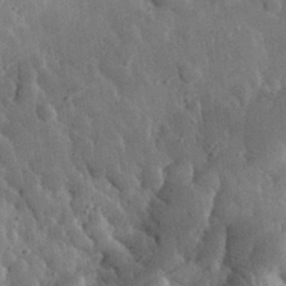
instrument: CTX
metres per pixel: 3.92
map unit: eHh
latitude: 32.6113
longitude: -80.2900
